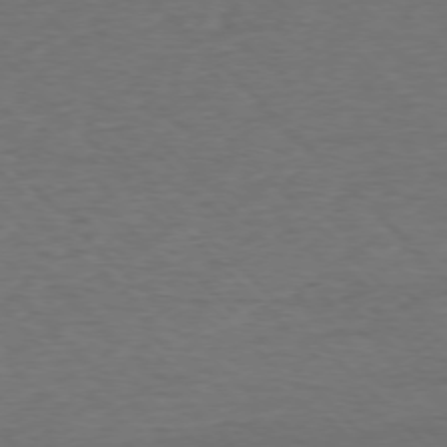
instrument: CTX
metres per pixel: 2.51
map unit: Ap
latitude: -76.5952
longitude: -94.3845
